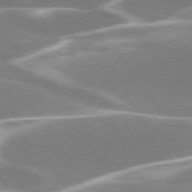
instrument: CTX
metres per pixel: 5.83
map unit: lApd
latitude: 76.1389
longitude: -63.0837
